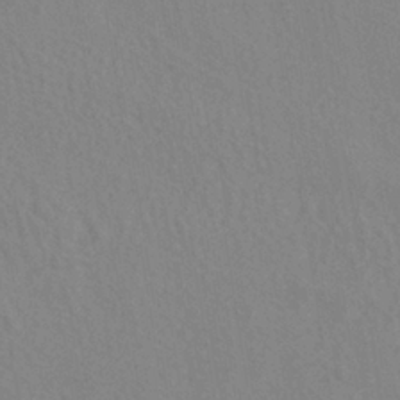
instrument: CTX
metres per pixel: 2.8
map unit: ANa
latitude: -38.8597
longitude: 95.5210
